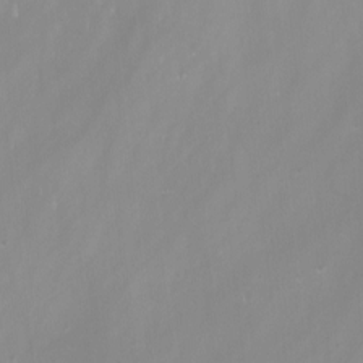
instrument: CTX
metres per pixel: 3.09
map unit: Nhu
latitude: -12.2551
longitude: -68.5546
